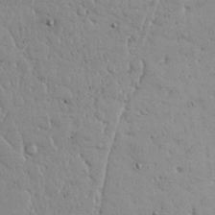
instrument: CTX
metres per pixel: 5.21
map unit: Nhu
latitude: 24.1388
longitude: -72.7247
